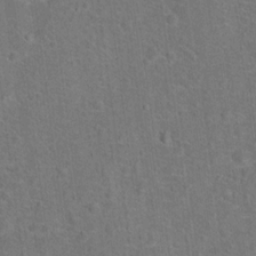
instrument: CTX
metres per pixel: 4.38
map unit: Hto
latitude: 15.9906
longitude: -41.9906
